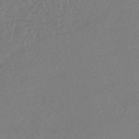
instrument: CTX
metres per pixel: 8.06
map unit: lHb
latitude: -41.5777
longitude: 73.5966
